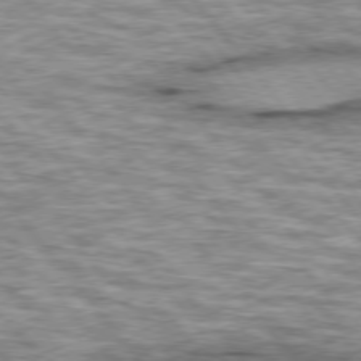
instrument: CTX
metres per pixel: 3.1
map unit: lApd
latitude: 76.0633
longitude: -48.5735
